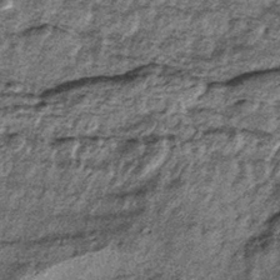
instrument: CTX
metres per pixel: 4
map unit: lHb
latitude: -38.2172
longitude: 67.0109
